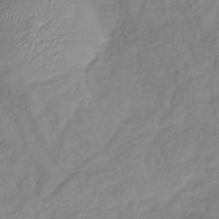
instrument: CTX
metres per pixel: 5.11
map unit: lHb
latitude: -36.8786
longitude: 69.7099
